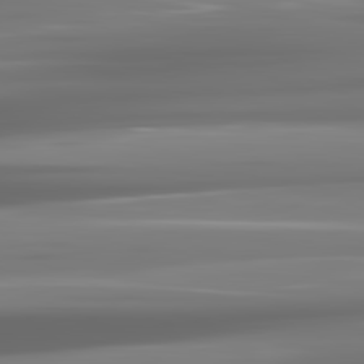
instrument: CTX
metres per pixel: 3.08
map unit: lApd
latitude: 81.8394
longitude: -136.4223
